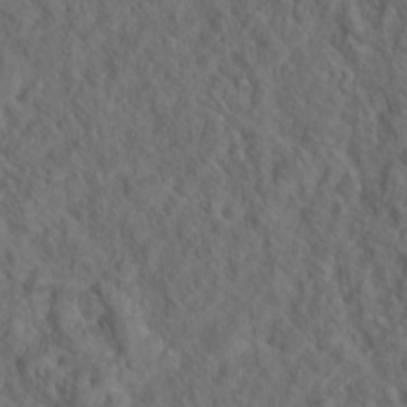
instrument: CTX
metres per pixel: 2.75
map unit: Hto
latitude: 19.0269
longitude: -39.4048
